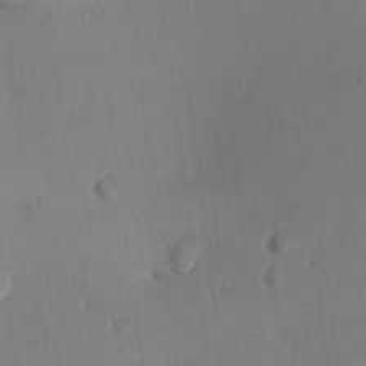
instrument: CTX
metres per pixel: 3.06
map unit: Ave
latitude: -10.0850
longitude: -122.0255
